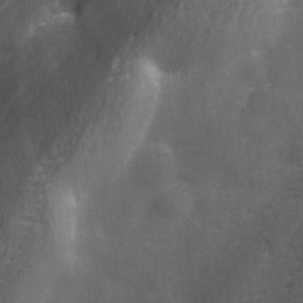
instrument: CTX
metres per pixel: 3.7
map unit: Ave
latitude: 1.8772
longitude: -112.0444
